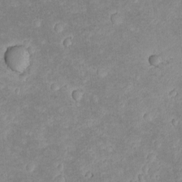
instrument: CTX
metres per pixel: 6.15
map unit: lAvf
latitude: -8.8597
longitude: -119.7260
